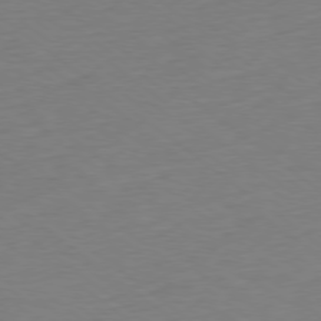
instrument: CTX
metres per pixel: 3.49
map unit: Ap
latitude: -78.7841
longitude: -68.6302
